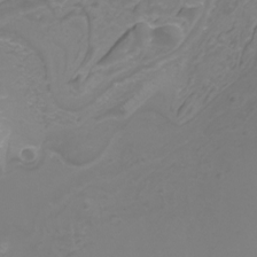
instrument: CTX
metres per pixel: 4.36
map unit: Nhu
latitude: -8.3495
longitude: -94.0255
